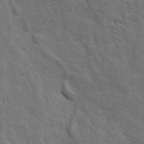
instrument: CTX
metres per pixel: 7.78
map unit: Ave
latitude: 15.9906
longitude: -131.7072
